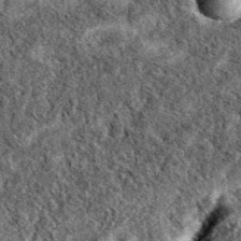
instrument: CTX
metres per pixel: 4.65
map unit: eAb
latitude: 39.3859
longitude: 111.0864
